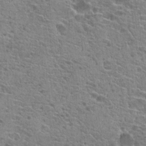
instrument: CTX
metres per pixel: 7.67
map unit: Hto
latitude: 21.1781
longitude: -41.6882
